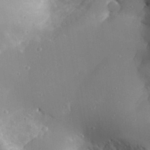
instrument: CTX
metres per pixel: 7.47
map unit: Aa
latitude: 29.5938
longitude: -131.9151
